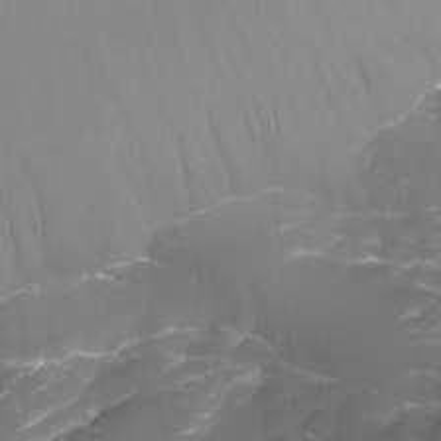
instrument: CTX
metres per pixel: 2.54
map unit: Aa
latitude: -8.1039
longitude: -71.7449
